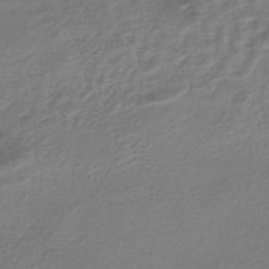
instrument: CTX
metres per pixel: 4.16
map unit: HNhu
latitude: -45.1053
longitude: 102.7652
